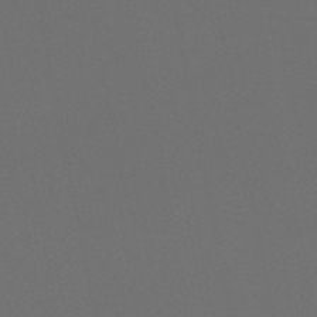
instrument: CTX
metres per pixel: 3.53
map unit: lHb
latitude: -47.8800
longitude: 68.8785
